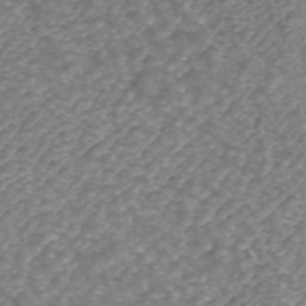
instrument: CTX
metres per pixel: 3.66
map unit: ANa
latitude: 43.1025
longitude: 25.8989
